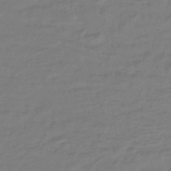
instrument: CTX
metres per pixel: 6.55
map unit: lHb
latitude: -42.5951
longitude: 77.7478
